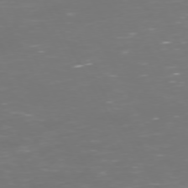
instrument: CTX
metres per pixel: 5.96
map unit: Hpe
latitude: 72.1200
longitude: -125.8772
